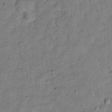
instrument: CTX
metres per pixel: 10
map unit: Hto
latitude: 12.6680
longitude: -36.7058
